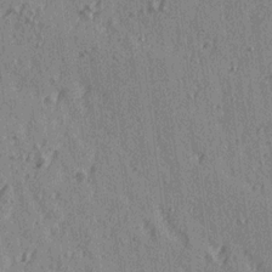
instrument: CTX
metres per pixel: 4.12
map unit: Ave
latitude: 15.2159
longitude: -105.4427
